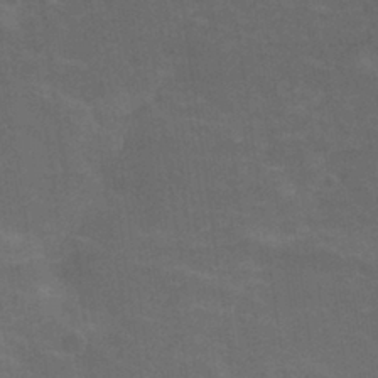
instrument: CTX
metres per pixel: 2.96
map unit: Nhu
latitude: 29.6883
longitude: -51.6316
